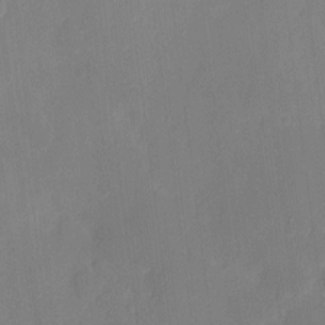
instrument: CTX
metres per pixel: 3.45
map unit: eHh
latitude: 5.9528
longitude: -66.3278
